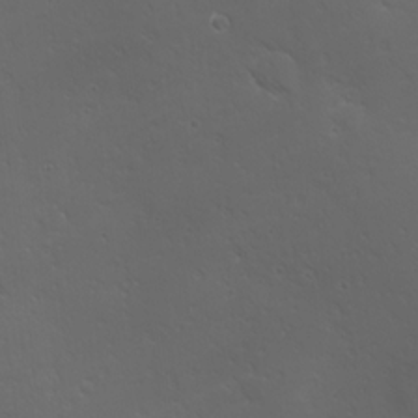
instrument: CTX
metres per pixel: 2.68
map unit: Ave
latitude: 19.4993
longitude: -138.0822
